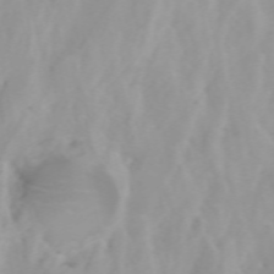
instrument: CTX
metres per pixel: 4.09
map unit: Htu
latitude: -4.9541
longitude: 137.4265
